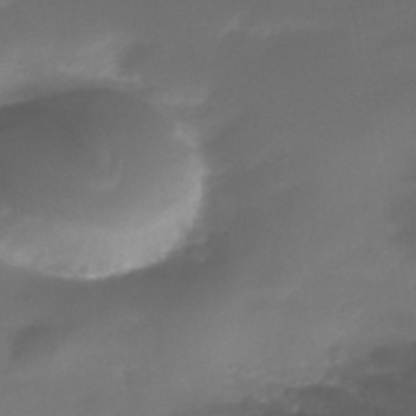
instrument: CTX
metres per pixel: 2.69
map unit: Nhe
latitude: -38.6141
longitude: -118.8947
